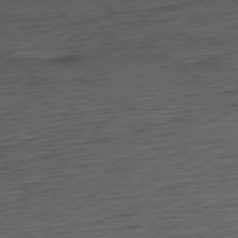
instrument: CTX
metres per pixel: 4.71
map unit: Ap
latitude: -78.6896
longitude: -92.5545
